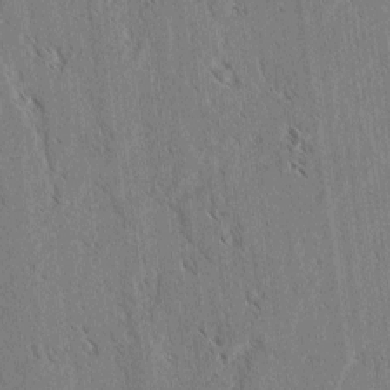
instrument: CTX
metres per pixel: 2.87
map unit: lAvf
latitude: 3.0269
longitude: -106.2900
